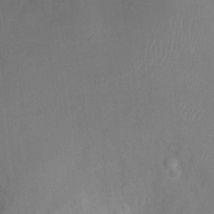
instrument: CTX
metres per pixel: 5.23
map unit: Ht
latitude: -4.4818
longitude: -19.0647
